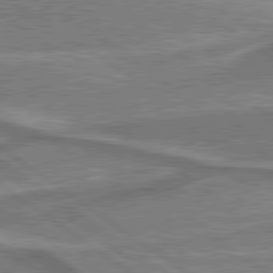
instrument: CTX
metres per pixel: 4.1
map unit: lApd
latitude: 79.7639
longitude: 171.9556
